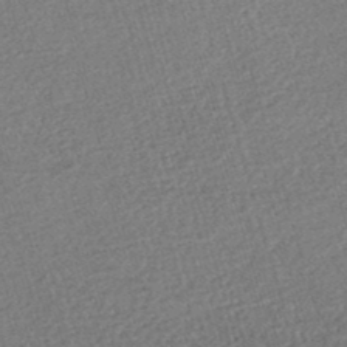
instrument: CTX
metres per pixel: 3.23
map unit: HNhu
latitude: -47.3320
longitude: 99.5777
